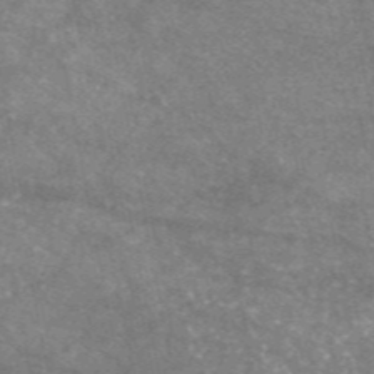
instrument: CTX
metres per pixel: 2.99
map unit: eAb
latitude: 47.2537
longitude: 125.1242
